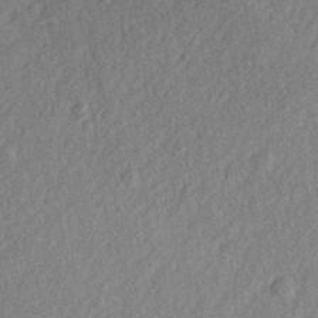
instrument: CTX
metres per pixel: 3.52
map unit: lHvf
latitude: 23.3293
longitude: 144.4629
